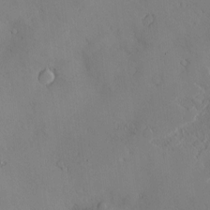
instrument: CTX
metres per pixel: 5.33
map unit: Hve
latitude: -9.4643
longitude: 176.0850
